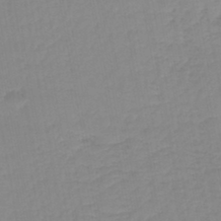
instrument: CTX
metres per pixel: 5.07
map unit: lHb
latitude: -44.5574
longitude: 62.7085
